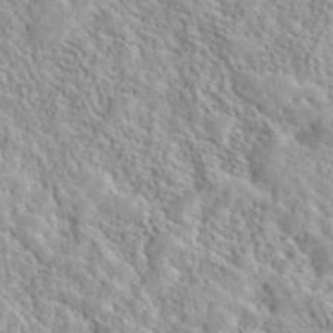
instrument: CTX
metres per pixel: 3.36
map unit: lHvf
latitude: 40.7246
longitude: -89.2348
